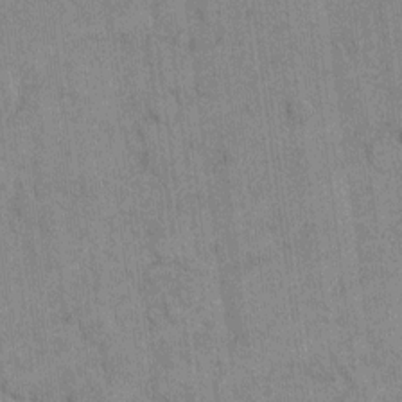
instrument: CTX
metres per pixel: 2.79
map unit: eHh
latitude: 9.4993
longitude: -65.9528
